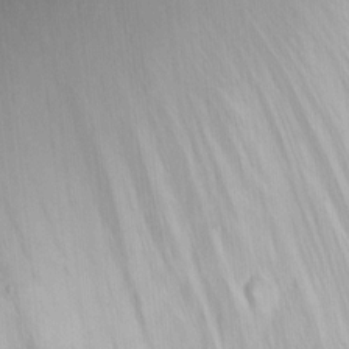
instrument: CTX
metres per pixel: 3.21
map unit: Nhu
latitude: 0.0633
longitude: -14.6869
